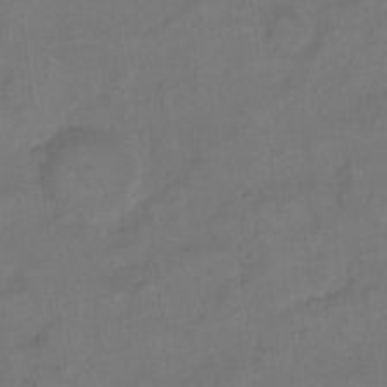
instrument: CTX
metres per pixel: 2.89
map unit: eHh
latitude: 13.0081
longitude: -65.9906
